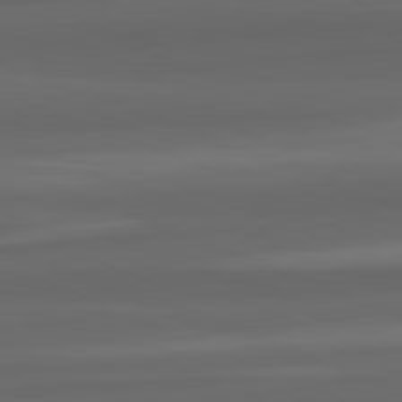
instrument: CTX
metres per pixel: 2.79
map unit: lApd
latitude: 82.4034
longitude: -171.5371
